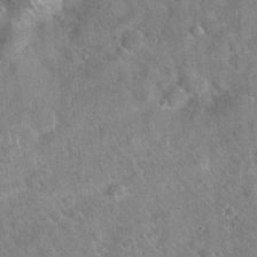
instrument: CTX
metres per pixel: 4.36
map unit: Hto
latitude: 20.2901
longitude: -52.4223
